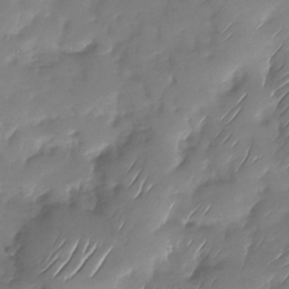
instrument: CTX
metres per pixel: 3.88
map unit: Nhu
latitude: -27.7288
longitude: -61.8772
